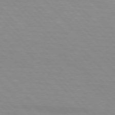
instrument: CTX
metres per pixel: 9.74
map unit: lApd
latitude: 76.3467
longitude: -84.9136
